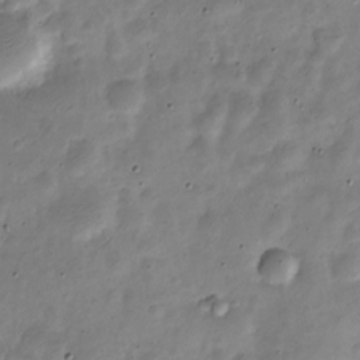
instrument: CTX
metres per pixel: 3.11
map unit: Nve
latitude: -24.3306
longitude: 106.0661
